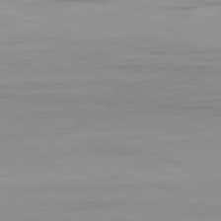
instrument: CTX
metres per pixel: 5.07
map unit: Hpe
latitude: 78.3090
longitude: -169.3482
